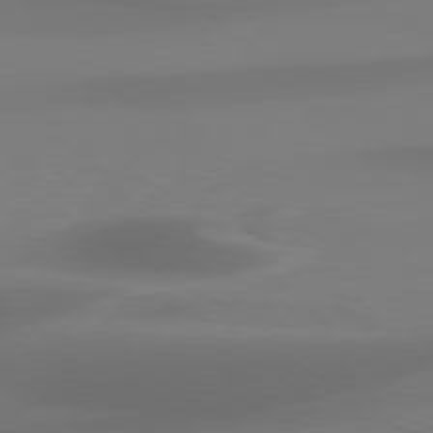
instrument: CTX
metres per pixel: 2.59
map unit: Hpe
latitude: 76.4601
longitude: -132.1767
